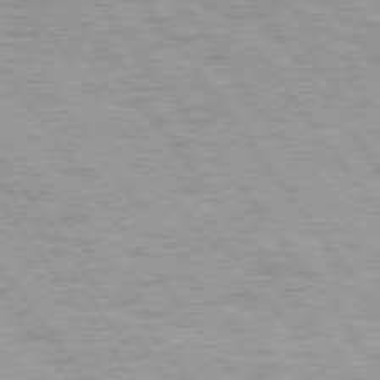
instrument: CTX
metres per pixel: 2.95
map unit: lApd
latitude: 74.7813
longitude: -48.2711
